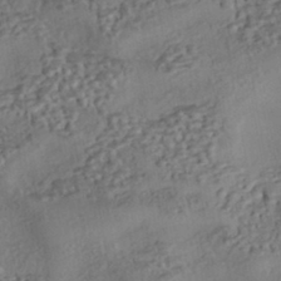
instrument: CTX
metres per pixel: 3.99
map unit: eHh
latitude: -43.0486
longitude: 121.3320
